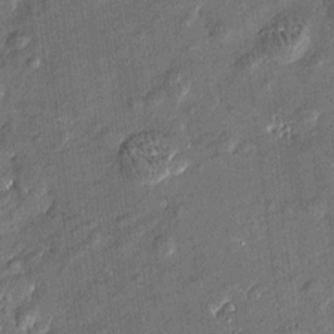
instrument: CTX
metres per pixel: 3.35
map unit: Htu
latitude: -7.5588
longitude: 176.8219
